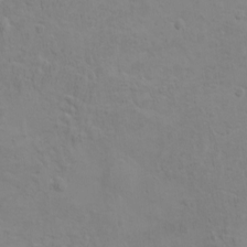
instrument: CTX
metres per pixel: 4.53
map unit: eHh
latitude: -3.5210
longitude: -74.6868
